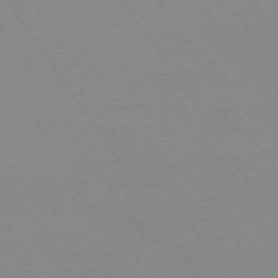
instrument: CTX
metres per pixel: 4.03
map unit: Ap
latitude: -73.5966
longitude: -72.1578
